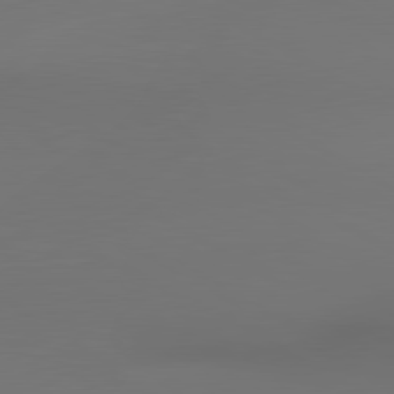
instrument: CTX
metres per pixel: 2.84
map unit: lApd
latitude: 80.6301
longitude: 154.9164
